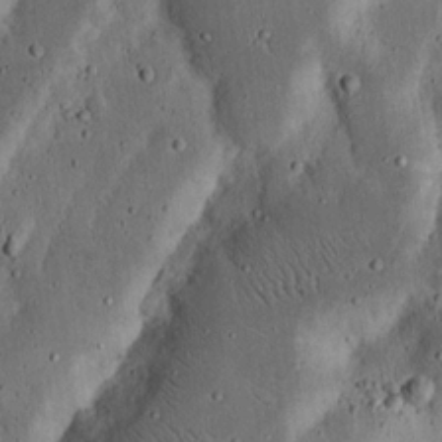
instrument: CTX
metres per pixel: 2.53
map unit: Nhu
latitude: 18.2900
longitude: -74.8191
